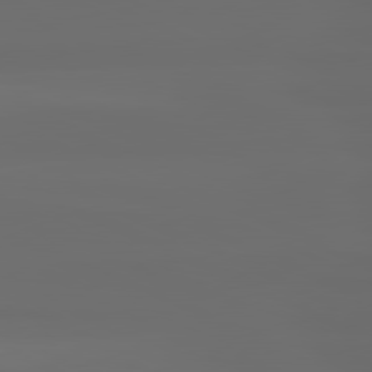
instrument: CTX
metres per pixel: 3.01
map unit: lApd
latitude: 81.0269
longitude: -137.7072
